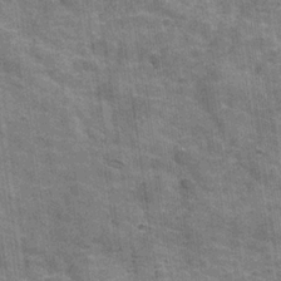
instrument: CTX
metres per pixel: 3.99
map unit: Hve
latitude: -30.0283
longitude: 93.3699
